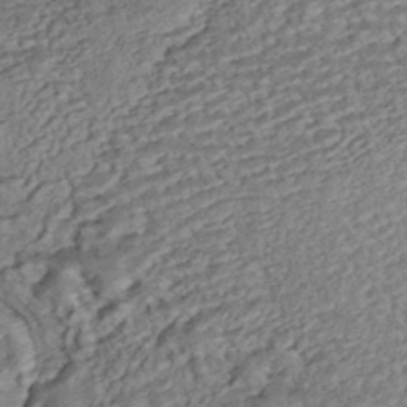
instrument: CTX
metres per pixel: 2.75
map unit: HNhu
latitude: -43.7099
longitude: 108.1795
